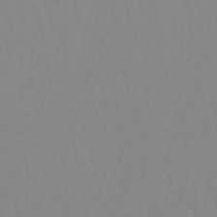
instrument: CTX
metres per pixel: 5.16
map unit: lHb
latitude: -48.7652
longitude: 74.4440
